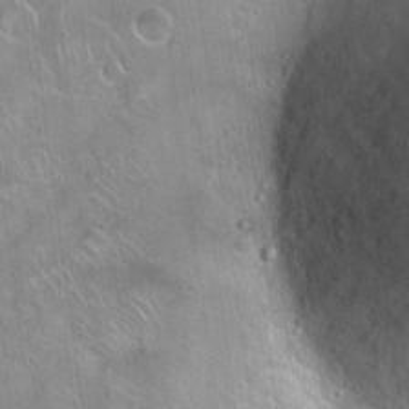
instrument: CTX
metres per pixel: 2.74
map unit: Hto
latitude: 21.0081
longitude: -53.7261
